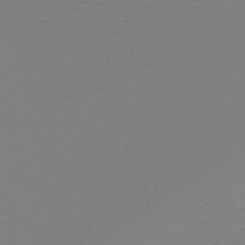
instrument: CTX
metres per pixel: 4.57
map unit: lHb
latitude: -45.2376
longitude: 62.7085
